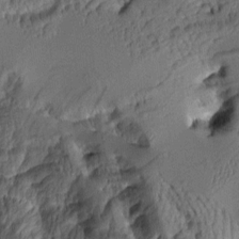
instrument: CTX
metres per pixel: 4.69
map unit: Aa
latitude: 7.7261
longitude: -128.6490
